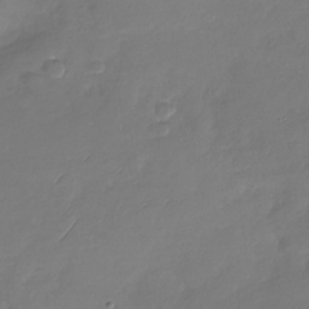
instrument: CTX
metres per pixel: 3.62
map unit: Nhu
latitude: -28.7652
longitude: -60.4979
